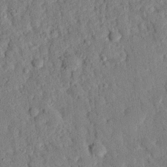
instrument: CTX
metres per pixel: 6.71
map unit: eHh
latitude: 26.2712
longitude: -78.9892
